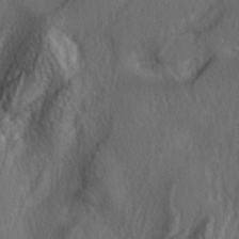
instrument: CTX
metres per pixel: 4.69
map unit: lAa
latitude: -5.1620
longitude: -124.2712
